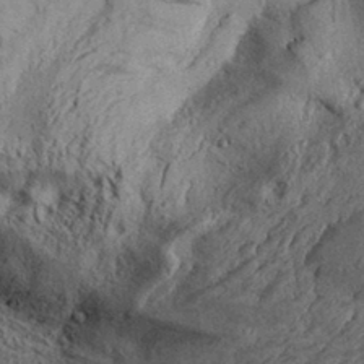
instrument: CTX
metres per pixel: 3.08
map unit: Aa
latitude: 31.4616
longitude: -136.5546
